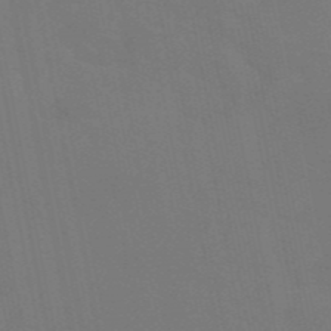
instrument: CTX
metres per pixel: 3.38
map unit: eAb
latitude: 45.6694
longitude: 121.2376
